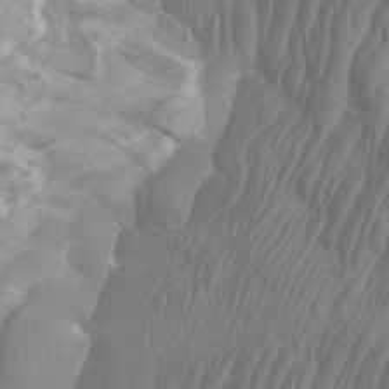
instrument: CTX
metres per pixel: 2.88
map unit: Htu
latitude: -5.3887
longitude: -76.4601
